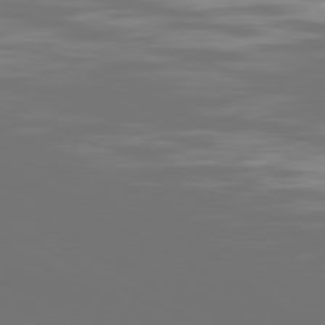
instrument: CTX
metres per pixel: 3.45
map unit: Ap
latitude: -80.5385
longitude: -59.2915
